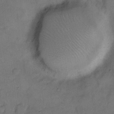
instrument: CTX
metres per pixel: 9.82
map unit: Hto
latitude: 8.1767
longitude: -62.1200
